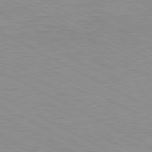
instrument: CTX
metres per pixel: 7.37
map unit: Ap
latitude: -81.9745
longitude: -72.7625
